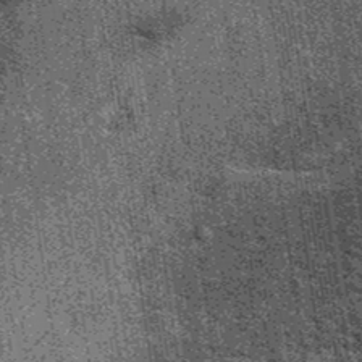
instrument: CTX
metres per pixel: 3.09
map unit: eAb
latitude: 38.5546
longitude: 107.2943
